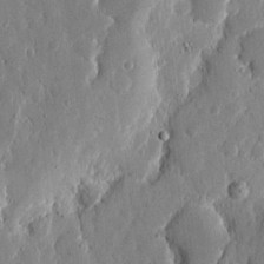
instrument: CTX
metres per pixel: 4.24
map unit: eHh
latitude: 12.9136
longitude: -69.1214
